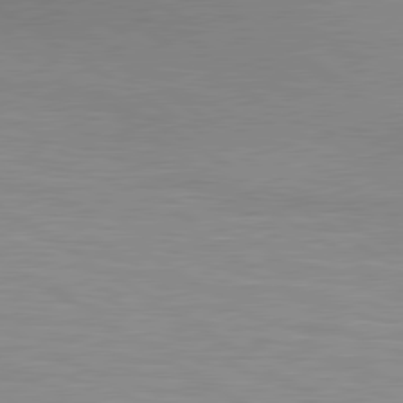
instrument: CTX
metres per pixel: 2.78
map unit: lApd
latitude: 80.4034
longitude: 131.4265
